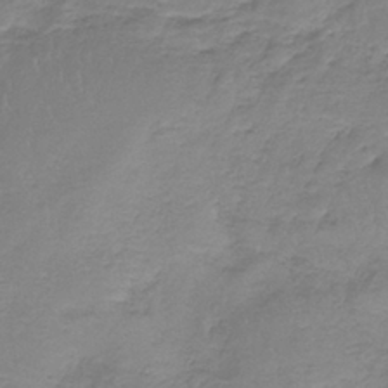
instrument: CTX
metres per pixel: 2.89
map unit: HNb
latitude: -35.9556
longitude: 56.6140
